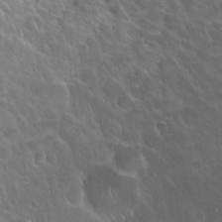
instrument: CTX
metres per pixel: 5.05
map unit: Hto
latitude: 23.8205
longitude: -50.7246
